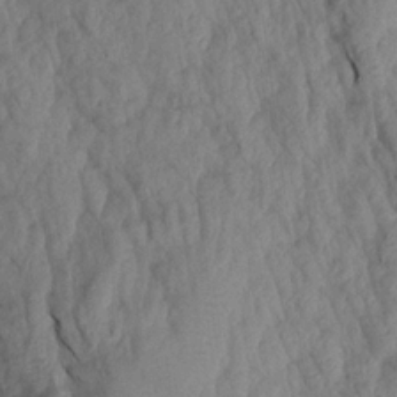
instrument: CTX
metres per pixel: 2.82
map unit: Aa
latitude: 19.1781
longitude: -146.6302
